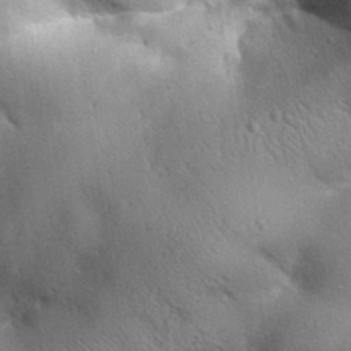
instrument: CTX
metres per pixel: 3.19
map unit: Aa
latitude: 32.5735
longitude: -144.0444
